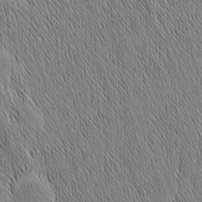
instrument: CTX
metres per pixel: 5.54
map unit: Nhu
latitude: -6.4251
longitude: -152.2523
